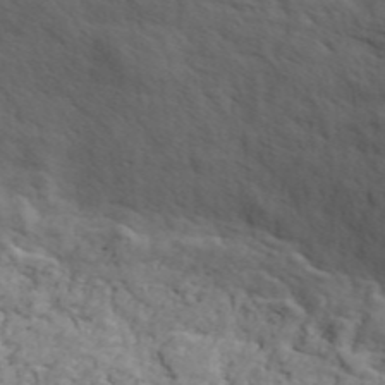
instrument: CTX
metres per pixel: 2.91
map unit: ANa
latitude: 45.8583
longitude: 28.6141
